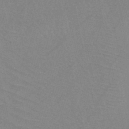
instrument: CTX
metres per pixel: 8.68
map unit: HNb
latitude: -45.3888
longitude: -41.7449
